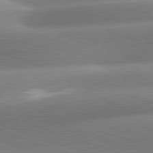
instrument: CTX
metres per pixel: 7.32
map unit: lApd
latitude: 81.4426
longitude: -158.7246
